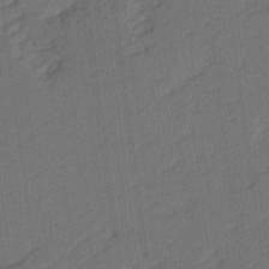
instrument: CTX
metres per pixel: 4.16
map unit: Ave
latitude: 16.9514
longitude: -138.3278
